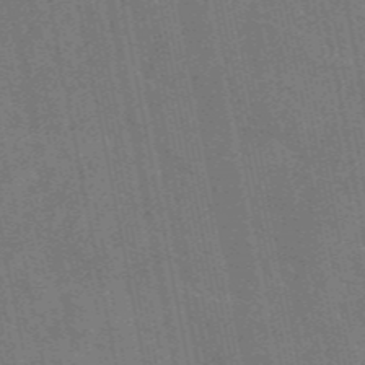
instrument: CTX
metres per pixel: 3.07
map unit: eAb
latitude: 46.9136
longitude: 121.6722
